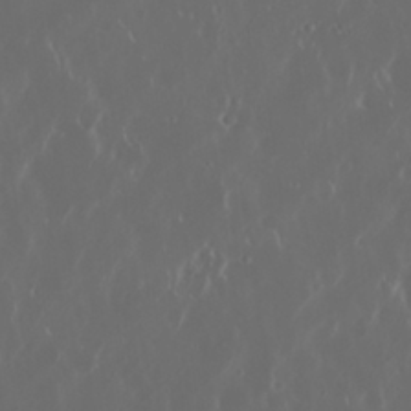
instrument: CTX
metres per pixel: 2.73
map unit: Nhu
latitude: 30.2334
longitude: -59.8205
